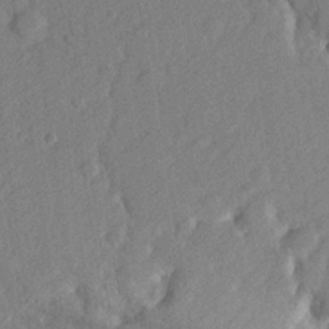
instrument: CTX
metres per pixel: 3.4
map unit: lHvf
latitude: 23.3859
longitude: 144.2173
